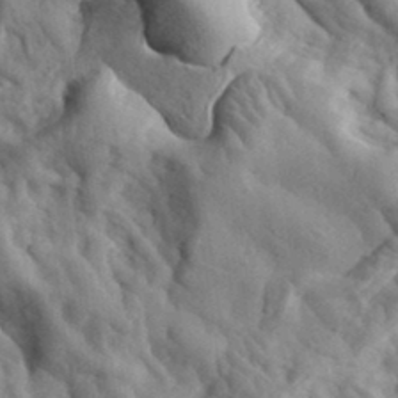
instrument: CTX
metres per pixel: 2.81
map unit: eHh
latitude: 33.8772
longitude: -78.2523
